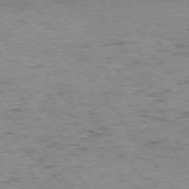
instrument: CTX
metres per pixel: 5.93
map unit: Hpe
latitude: 75.1970
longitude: -142.7624
